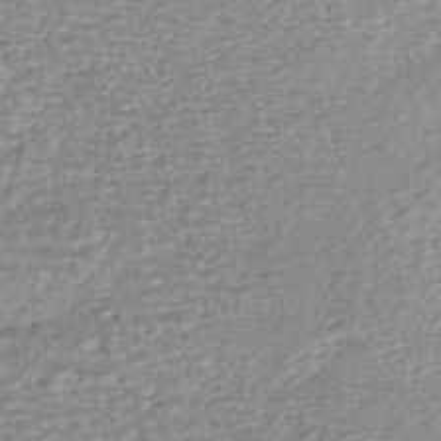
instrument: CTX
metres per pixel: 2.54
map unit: HNhu
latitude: -44.0661
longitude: 101.5021
